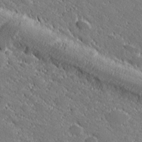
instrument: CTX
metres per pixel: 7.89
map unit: lHvf
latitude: 27.2915
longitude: 141.7477
